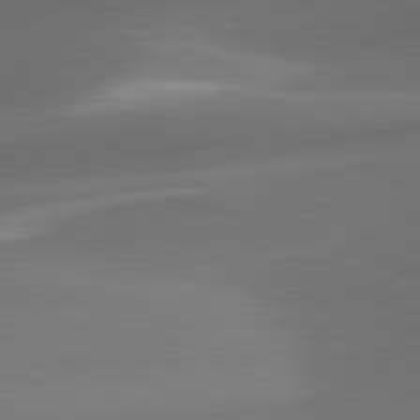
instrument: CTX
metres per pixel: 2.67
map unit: lApd
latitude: 81.6883
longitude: 134.2928
